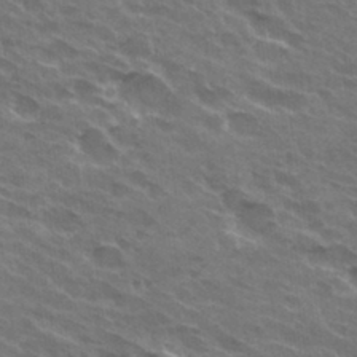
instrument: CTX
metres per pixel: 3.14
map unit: Hto
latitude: 31.2537
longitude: -44.9325
